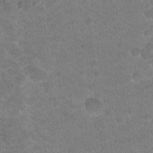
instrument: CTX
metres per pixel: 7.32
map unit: Hto
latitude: 18.8569
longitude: -35.4615
